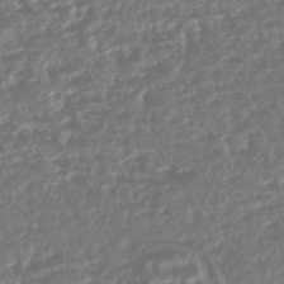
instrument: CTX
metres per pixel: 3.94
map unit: HNhu
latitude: -44.0661
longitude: 104.3495
